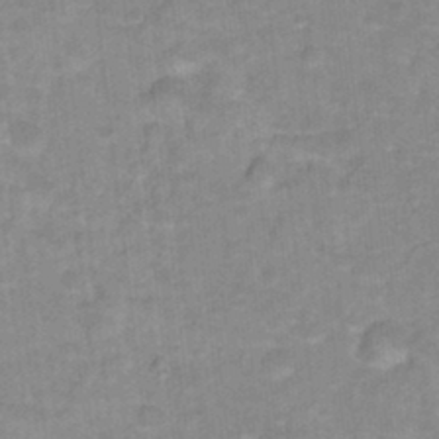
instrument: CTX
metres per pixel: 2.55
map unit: Hto
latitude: 17.1970
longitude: -35.1781
